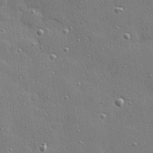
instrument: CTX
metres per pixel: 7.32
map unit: Hve
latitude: 28.4790
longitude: -90.8380
